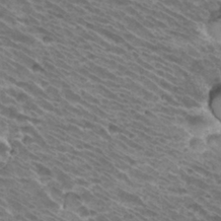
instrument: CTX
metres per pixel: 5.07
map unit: Hto
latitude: 32.9892
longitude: -40.7813
